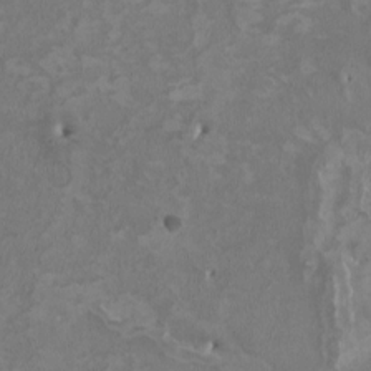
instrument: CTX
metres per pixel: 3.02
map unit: HNhu
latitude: 2.5545
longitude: -3.5560
